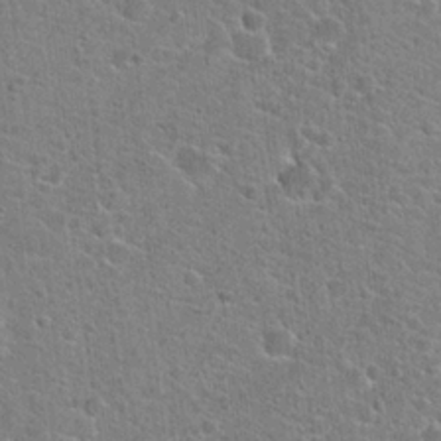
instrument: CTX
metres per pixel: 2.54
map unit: Hto
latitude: 22.3089
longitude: -44.5546
